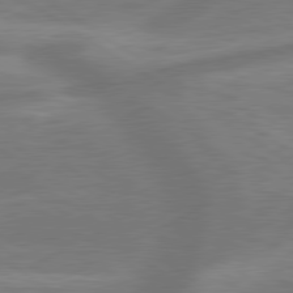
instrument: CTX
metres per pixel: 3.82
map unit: lApd
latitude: 79.9150
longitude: -172.1010
